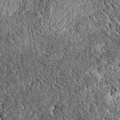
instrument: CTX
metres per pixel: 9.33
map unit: eAb
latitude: 37.8394
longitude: 111.3321
